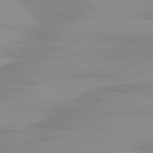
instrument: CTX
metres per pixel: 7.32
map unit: Ap
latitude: -79.7099
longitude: -92.0633
